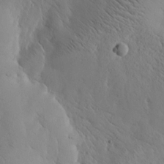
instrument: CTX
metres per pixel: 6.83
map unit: Htu
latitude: -3.1431
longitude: 169.3131
